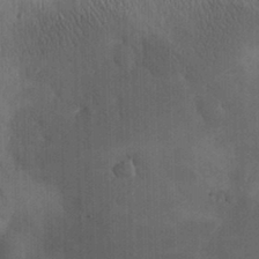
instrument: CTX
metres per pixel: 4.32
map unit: eHh
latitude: 25.8772
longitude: -65.3860
